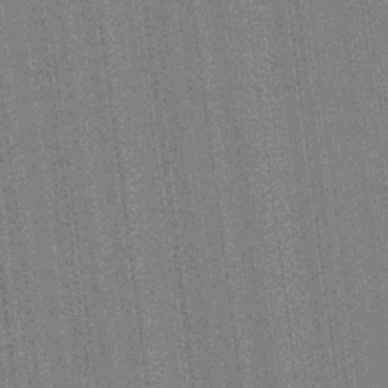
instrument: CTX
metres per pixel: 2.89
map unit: HNhu
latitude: 14.7436
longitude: 13.1620
